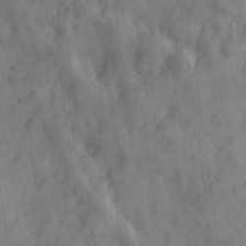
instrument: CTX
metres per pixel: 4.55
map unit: Ave
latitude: 19.1025
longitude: -131.9151
